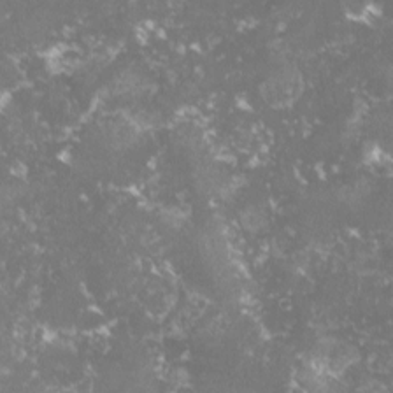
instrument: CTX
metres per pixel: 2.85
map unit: lHvf
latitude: -15.2943
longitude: -98.8946
